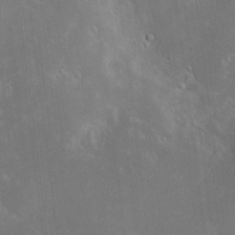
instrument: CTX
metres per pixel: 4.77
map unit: Hve
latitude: -11.6155
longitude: 175.1998
